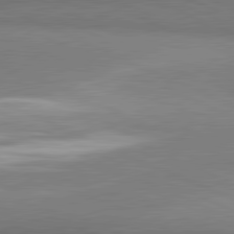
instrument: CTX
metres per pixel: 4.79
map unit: lApd
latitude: 81.4237
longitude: 160.7463
